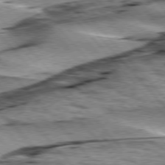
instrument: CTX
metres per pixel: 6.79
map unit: lApd
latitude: 76.2333
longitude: -71.6127
